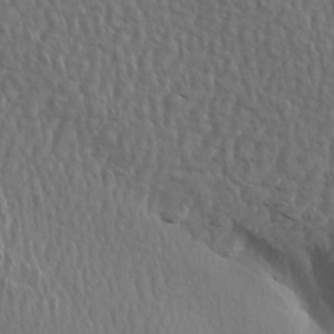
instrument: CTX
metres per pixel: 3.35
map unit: Aa
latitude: 14.4979
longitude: -143.1781
